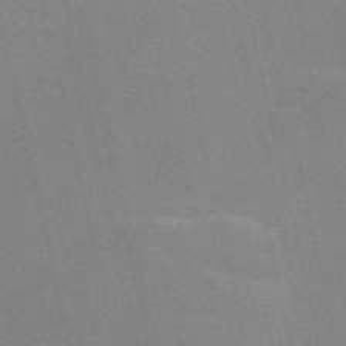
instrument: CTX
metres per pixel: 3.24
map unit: Nve
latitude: -57.8422
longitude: 62.8975
